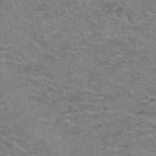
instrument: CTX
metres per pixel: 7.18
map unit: Hto
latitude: 38.9703
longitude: -42.9892
